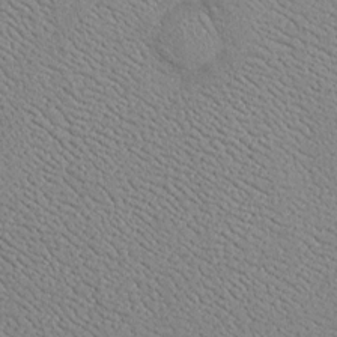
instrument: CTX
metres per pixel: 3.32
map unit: Htu
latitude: -6.8219
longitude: 155.6155
